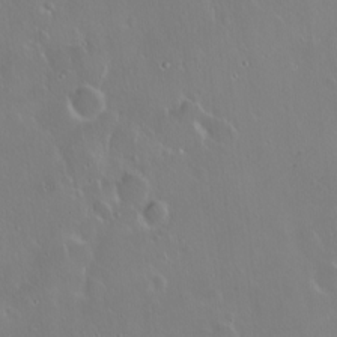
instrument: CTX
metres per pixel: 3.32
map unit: eHh
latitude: 1.8205
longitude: -54.4223
